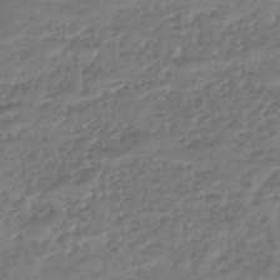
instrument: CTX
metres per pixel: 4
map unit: HNhu
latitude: -43.9556
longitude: 107.2754
